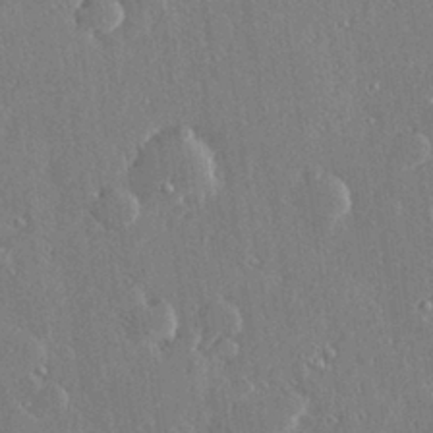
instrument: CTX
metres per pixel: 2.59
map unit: Hve
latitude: 28.7057
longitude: -92.3089
